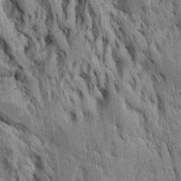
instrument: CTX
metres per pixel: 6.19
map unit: Htu
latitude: -4.5196
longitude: 152.3495
